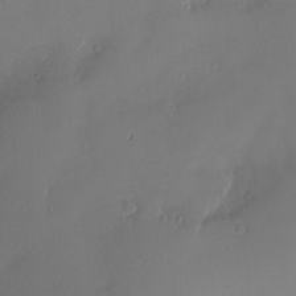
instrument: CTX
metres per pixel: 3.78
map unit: Nve
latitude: -9.4265
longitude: 173.2754
